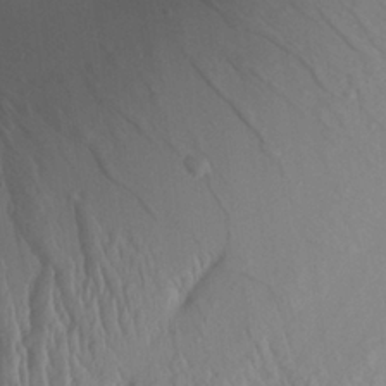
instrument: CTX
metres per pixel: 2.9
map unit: Aa
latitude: 26.5168
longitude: -133.7261
